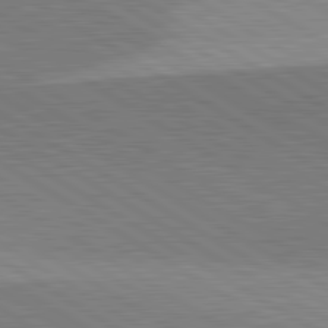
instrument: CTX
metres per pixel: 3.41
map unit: lApd
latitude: 81.9339
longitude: 139.8612
